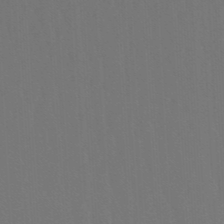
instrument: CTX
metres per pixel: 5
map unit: lHb
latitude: -47.8233
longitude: 64.0472
